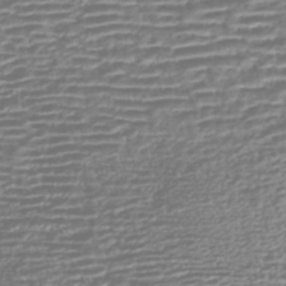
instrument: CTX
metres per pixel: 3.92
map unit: HNhu
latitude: -43.2187
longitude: 100.3684
